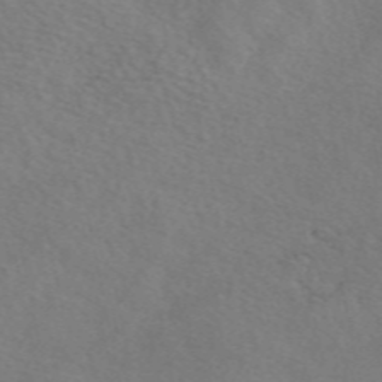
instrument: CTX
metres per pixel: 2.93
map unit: eAb
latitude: 50.8002
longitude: 117.2942
